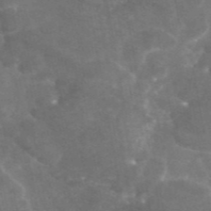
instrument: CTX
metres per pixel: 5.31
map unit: eAb
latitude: 45.8772
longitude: 115.5021
